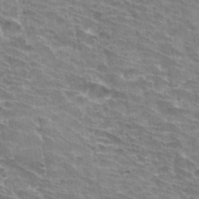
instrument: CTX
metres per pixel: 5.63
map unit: Hto
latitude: 33.5182
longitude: -42.0633
